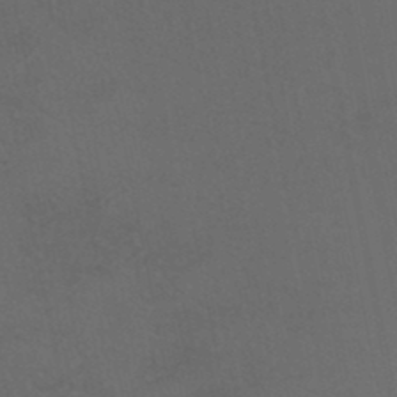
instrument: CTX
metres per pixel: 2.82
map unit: lHb
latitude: -45.4265
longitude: 56.6518
